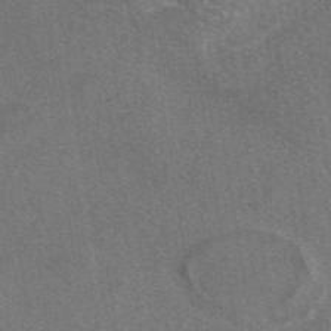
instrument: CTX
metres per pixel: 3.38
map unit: eAb
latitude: 48.4601
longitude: 115.0675
